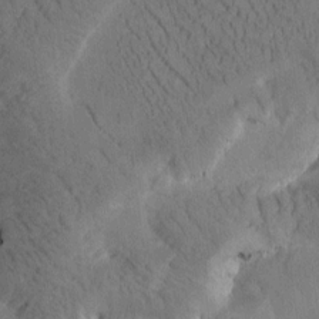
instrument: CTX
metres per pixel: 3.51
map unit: Htu
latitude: -0.8597
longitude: 172.4818
